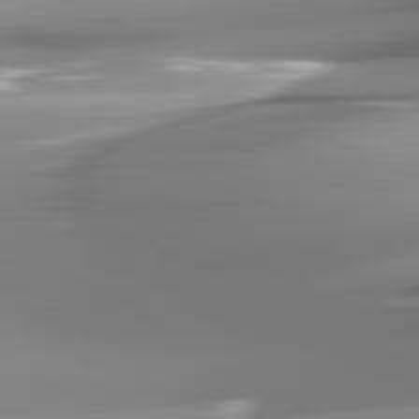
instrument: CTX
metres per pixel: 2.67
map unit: lApd
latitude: 81.8772
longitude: -148.4223
